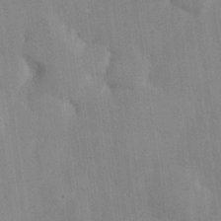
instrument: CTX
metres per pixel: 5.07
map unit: Hve
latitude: 26.2145
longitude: 150.9164
